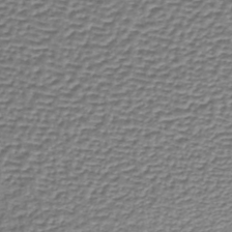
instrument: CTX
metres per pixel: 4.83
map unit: lHb
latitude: -36.9352
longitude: 58.7463
